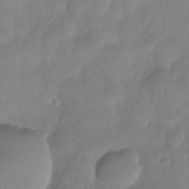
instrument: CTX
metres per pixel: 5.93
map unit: Nhe
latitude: -33.7478
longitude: -145.8394
